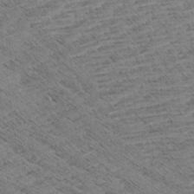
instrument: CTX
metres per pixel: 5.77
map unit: Aa
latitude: 8.3656
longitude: -138.8569
